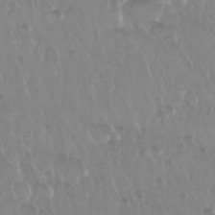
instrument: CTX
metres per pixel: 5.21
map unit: Nhu
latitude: 29.6316
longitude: -56.6112
